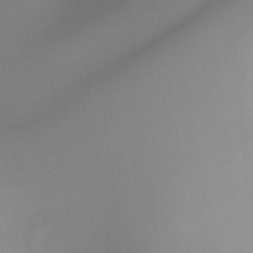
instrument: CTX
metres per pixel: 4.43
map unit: Ht
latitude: -16.4251
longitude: -45.6694
